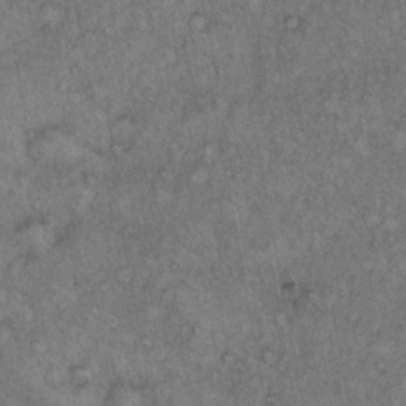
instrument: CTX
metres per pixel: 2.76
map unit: Hto
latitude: 12.5546
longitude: -58.7246
